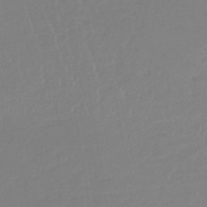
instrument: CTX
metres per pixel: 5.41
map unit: lHb
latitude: -44.8786
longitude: 70.8597
